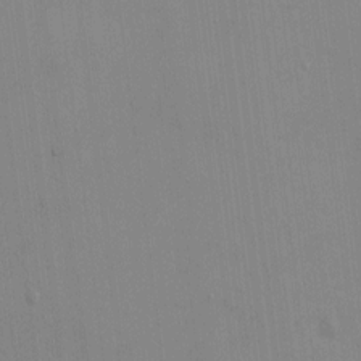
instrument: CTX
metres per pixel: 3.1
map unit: HNhu
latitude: -0.5952
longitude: -6.7624
